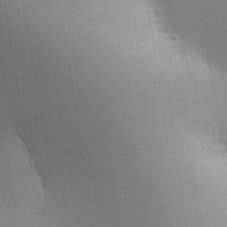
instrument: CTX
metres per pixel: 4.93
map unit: Aa
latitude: 24.4412
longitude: -136.3090
